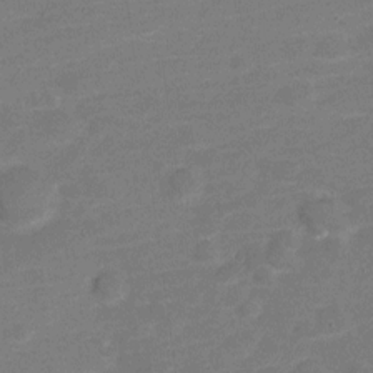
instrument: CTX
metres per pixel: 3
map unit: Nve
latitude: -21.2376
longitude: 103.8422
